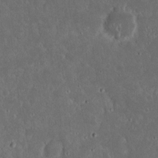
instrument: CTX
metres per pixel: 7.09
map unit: eHh
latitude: 16.8191
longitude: -73.8017
